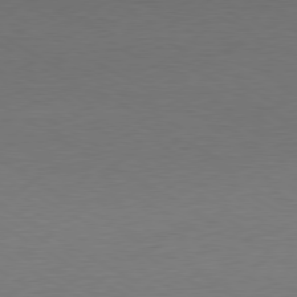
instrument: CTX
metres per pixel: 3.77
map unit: Ap
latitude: -80.5007
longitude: -67.7071
